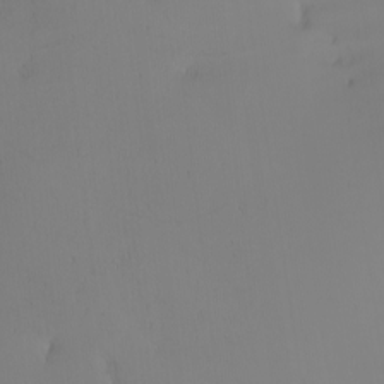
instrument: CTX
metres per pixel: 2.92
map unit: Nhu
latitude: -4.8219
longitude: -92.1200
